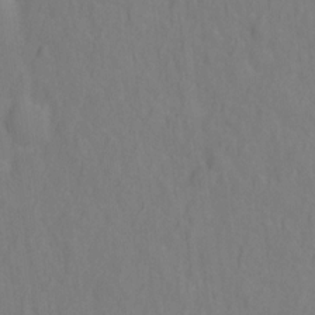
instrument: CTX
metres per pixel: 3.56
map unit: Hto
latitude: -1.5777
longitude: -33.9717
